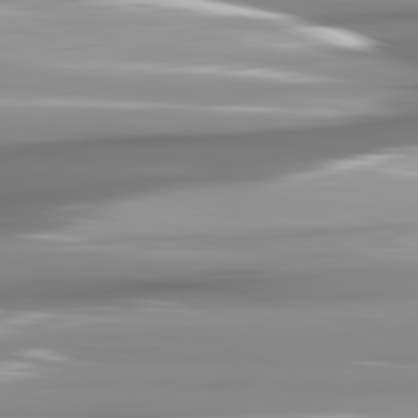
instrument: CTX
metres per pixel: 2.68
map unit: lApd
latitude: 81.9717
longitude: -142.2712
